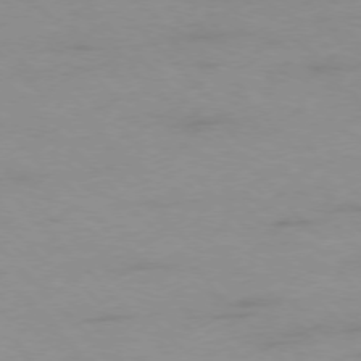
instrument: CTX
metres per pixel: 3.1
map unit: Ap
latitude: -76.7841
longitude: -80.4790
